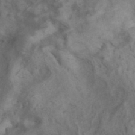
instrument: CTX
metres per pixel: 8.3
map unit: ANa
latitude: 41.4993
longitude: 15.0487
